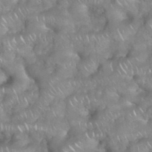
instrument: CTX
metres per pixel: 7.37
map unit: eHh
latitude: 38.7813
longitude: -58.3845
